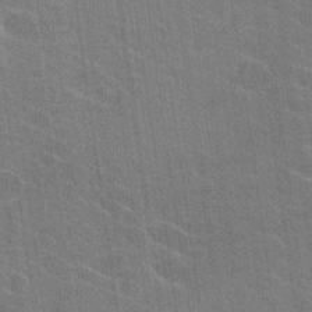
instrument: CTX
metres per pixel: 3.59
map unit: Hto
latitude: 25.6316
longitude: -43.3671
